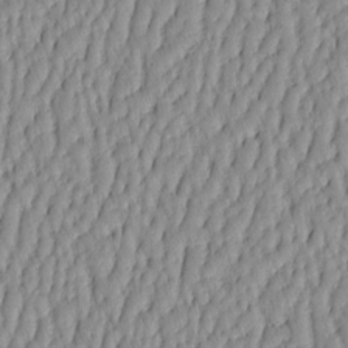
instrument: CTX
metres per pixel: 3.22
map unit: HNhu
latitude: -4.2172
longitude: 13.9367
